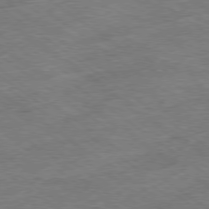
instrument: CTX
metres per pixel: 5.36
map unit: Ap
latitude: -79.1998
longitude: -49.1403
